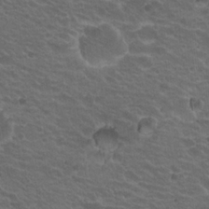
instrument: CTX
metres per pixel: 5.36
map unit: Hto
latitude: 19.8205
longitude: -32.6113
